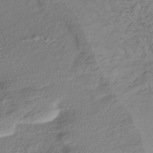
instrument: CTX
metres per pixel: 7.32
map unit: lHb
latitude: -38.7463
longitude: 69.9745
